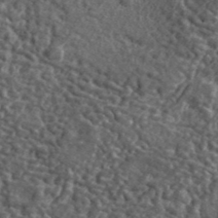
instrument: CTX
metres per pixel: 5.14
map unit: lHvf
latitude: 41.3481
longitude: -89.6694
